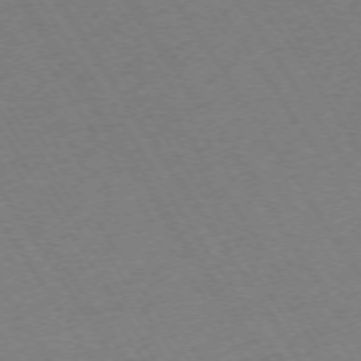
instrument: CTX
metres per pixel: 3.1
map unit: Ap
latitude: -73.2376
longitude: -71.3293
